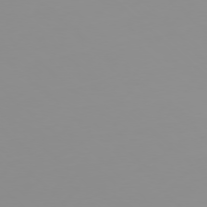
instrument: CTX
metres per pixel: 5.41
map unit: Ap
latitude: -77.8044
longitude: -62.7436
